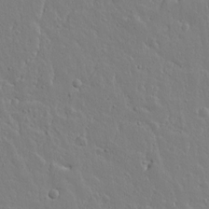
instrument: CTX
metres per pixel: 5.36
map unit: lAvf
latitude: 15.1215
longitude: -126.2901
